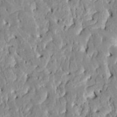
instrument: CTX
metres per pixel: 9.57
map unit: HNhu
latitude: 7.5749
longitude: -2.7246
